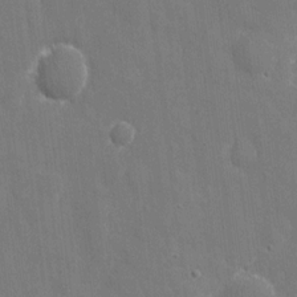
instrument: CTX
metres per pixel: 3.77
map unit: eHh
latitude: 10.1200
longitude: -70.5357
